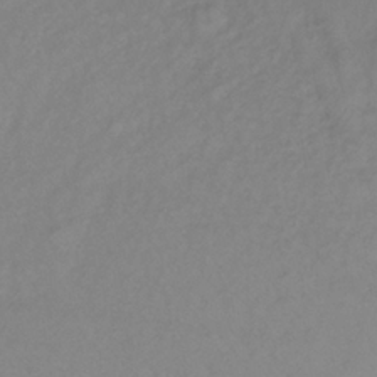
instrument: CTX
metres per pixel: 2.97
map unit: lHb
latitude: -35.0486
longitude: 71.4266
